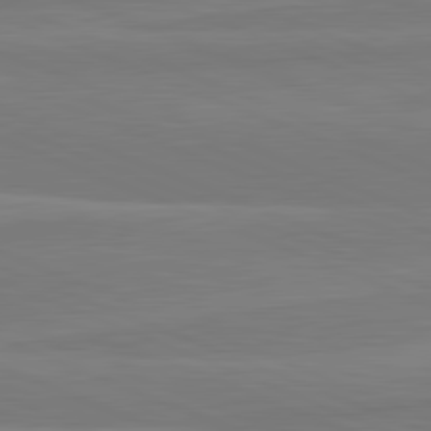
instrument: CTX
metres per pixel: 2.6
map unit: lApd
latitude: 81.9339
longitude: -174.4412
